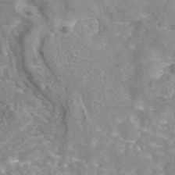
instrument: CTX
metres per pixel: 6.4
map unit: eAb
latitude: 44.1011
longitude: 108.2550
